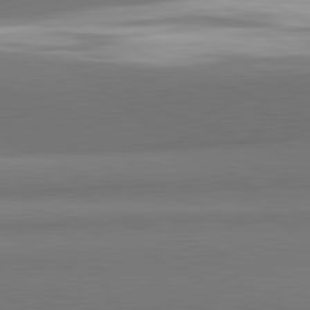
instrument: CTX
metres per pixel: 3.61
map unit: lApd
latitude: 82.0633
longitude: 153.7288
